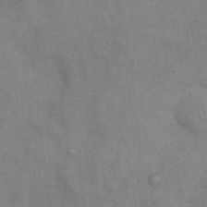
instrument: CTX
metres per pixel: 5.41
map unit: Nhu
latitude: 7.2159
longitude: -24.0822
